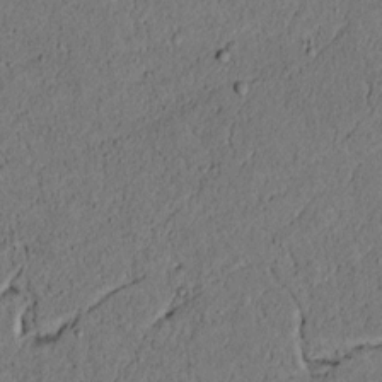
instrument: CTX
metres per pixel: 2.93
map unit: lAvf
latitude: 4.4412
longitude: 167.7478
